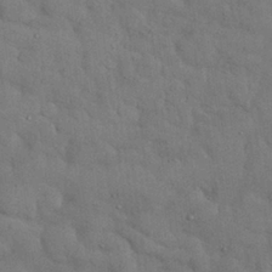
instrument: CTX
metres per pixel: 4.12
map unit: Nhu
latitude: 27.3860
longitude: -71.1025
